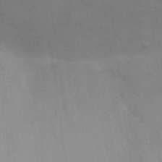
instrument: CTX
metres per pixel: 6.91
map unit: Nhu
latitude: 23.5182
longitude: -63.1781
